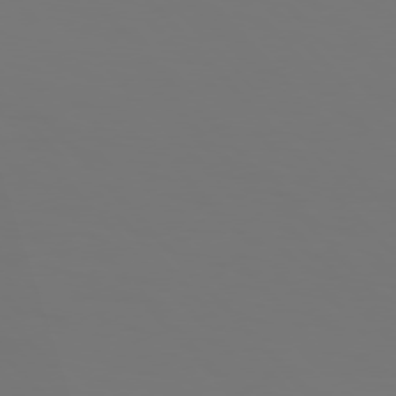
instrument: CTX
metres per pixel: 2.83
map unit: Hpe
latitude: 76.1766
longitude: -133.6883
